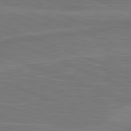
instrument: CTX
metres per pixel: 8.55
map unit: lApd
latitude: 81.8016
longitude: -171.9339
